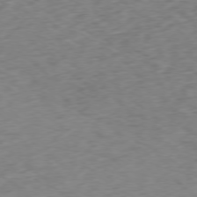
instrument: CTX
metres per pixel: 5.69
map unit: Ap
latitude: -77.7856
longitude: -78.6113
